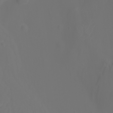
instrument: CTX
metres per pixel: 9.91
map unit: Htu
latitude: -0.9542
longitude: -75.4804
